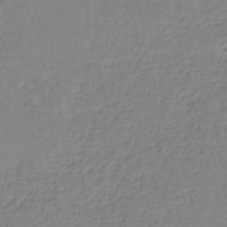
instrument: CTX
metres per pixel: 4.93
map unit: lHb
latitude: -41.1809
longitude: 61.2376
